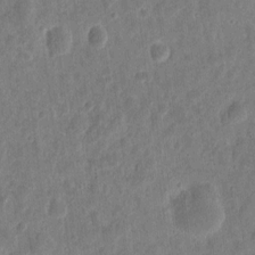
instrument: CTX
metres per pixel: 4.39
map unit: eHh
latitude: 9.8583
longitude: -73.4616
